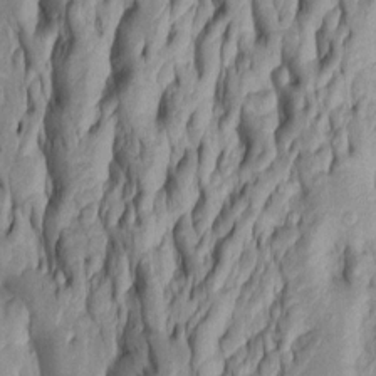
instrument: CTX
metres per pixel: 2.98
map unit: Htu
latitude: -5.7477
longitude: 151.7666
